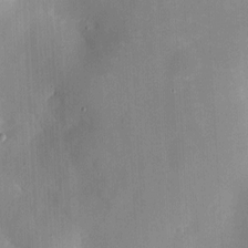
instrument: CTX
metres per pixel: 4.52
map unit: eHh
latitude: 4.5924
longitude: -68.7435
